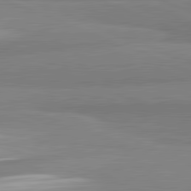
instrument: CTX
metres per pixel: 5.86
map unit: lApd
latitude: 82.3467
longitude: 173.8800
